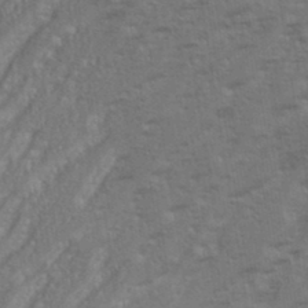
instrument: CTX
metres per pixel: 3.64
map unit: eHh
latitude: 35.5371
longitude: -133.4993
